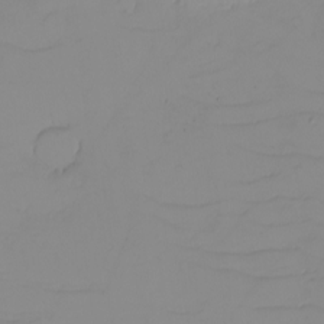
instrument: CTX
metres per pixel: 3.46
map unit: eHh
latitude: -6.4818
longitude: -80.0633
